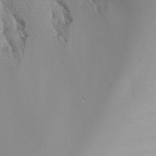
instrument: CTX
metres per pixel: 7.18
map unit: Nhu
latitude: -6.7085
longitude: -84.0444
